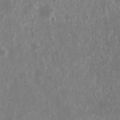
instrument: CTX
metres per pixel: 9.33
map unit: eHh
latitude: 11.5182
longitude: -71.4615
